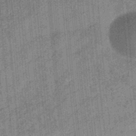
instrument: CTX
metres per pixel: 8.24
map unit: eHb
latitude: -34.3684
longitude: 79.0297
